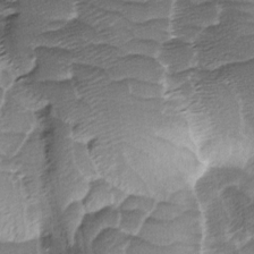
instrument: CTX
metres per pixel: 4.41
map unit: Ave
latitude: -8.2739
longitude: -123.1592
